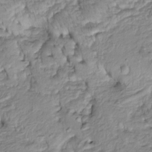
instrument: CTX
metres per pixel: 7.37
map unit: Htu
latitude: -5.8044
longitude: 154.1606
